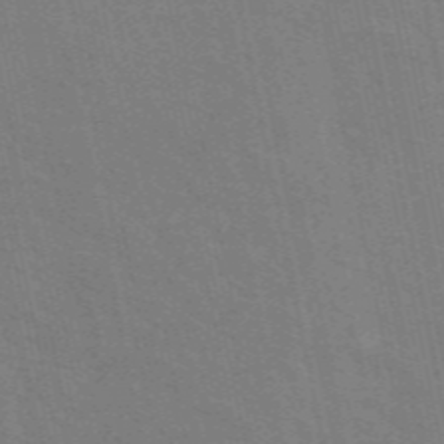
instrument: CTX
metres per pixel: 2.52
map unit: ANa
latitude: 49.0836
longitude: -75.9528
